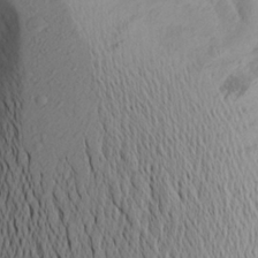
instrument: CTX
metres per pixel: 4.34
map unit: Aa
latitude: 25.2914
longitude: -147.3293
